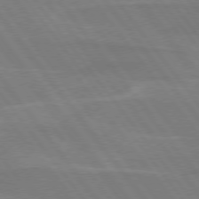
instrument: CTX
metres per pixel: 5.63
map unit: lApd
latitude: 75.1025
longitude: -67.5938
